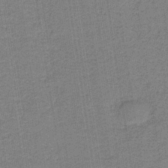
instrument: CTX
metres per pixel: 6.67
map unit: HNb
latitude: -37.2376
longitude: 51.7289
